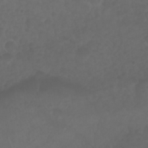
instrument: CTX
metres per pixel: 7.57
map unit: Nhu
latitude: 23.4804
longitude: -65.0647
